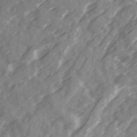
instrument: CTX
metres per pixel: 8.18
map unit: Ave
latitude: 19.4804
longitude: -131.1026
